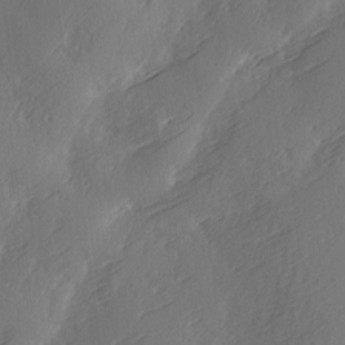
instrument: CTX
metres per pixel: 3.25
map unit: Ave
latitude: 2.1955
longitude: -111.5371
